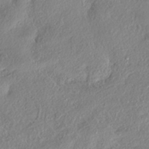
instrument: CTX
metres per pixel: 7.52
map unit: eHh
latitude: -41.6344
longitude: 121.8044
